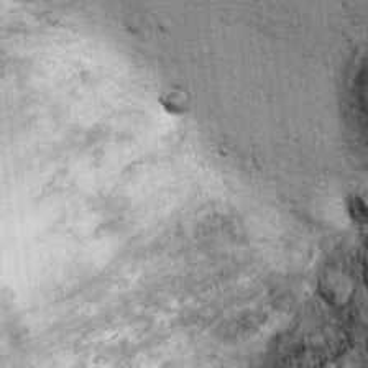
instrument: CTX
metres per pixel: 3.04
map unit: Ht
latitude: 11.6316
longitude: -38.5735
